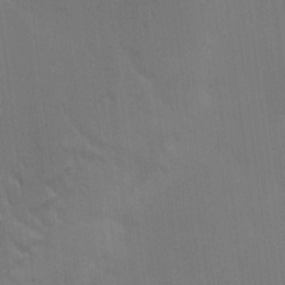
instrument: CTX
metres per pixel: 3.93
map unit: Ave
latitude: -7.3887
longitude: -122.3656
